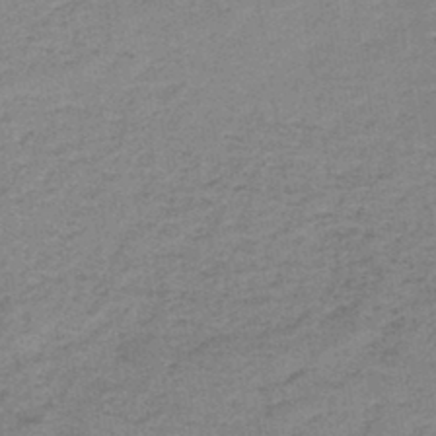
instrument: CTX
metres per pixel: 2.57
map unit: HNb
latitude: -44.0850
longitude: 49.5588
